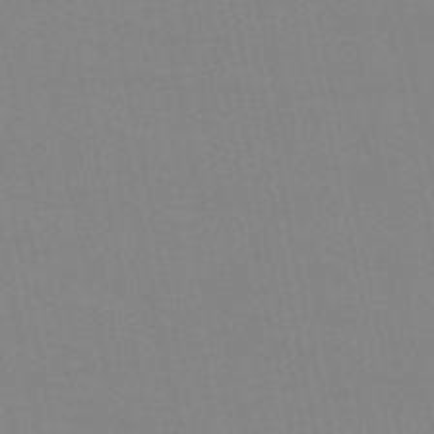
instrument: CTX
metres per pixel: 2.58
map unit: eHb
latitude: -50.1417
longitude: 68.3495
